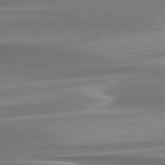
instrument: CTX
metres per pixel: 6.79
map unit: lApd
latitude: 79.7072
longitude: -114.3089
